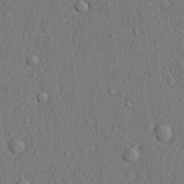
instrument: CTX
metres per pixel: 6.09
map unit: lHvf
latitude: 22.3845
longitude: 142.4817
